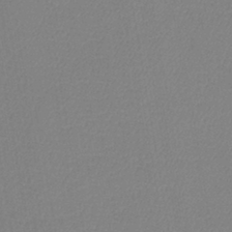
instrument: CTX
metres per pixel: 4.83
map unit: lHb
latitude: -41.1242
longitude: 74.8219
